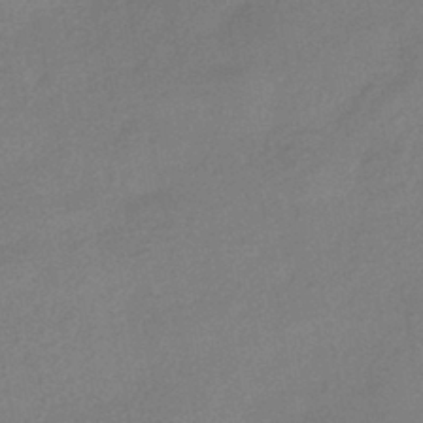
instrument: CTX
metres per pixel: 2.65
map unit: HNhu
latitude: -41.8800
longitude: 92.6329
